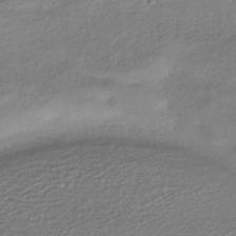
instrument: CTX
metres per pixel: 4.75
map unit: HNhu
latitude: -44.9353
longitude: 96.0850
